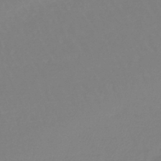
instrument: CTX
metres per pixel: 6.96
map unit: lHb
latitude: -44.9731
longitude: 71.2565
